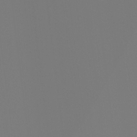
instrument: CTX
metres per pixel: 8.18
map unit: Ht
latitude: -4.2172
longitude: -61.1781
